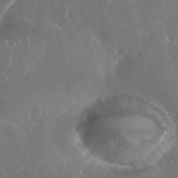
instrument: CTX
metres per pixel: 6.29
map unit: eHh
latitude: 34.9324
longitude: -59.1403
